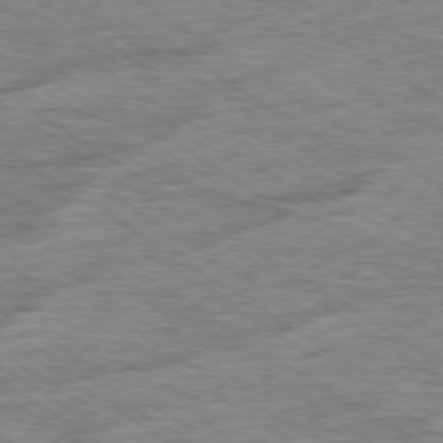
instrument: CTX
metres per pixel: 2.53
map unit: Ap
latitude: -79.9367
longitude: -78.8191
